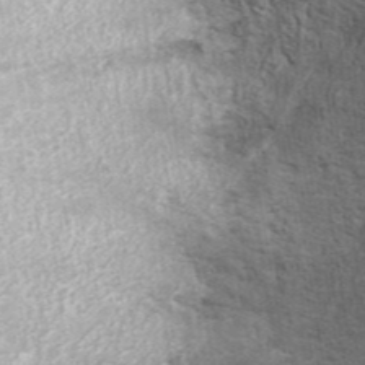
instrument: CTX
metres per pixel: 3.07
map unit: ANa
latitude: 43.0647
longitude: 13.9556
